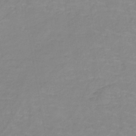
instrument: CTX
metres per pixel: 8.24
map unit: lHb
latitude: -40.7841
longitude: 65.0109
